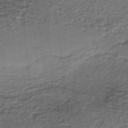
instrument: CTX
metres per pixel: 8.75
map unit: lHb
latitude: -37.2187
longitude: 60.8975
